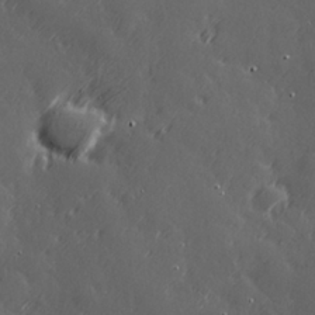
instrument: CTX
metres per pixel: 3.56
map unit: Hve
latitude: 26.8191
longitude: 145.8800
